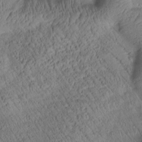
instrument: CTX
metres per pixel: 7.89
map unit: Htu
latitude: 1.1214
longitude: 175.8989
